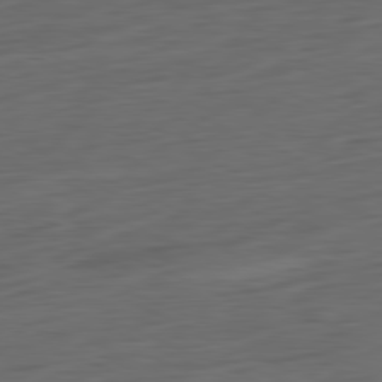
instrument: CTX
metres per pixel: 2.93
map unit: Ap
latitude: -81.6533
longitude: -76.3089
